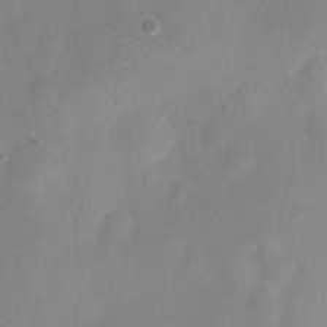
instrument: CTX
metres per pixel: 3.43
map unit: Nve
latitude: -22.6141
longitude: 106.3873
